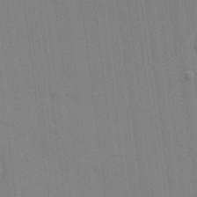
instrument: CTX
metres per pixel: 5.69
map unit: eHh
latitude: 18.3845
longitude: -68.0255
